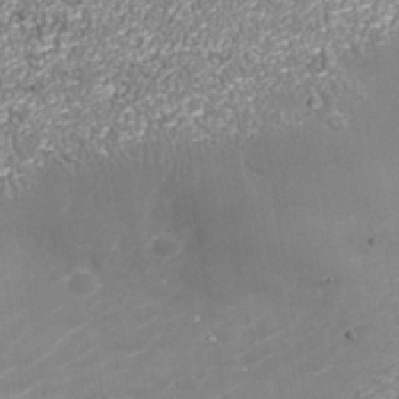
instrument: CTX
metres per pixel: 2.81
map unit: Nhu
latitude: -38.9542
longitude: -84.2523
